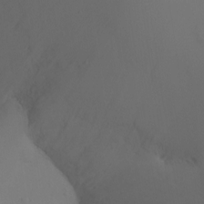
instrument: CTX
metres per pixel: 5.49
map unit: Ht
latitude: -10.1606
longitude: -45.7072
